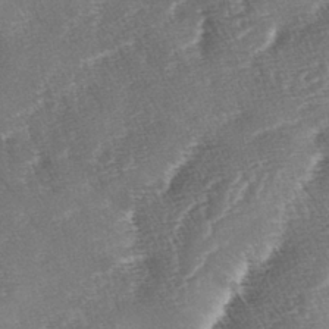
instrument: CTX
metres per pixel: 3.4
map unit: lAa
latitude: -3.8800
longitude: -129.9528
